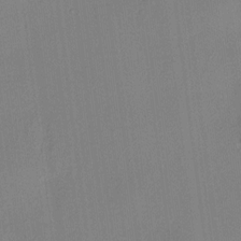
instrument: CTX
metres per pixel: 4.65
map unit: HNhu
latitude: 7.9339
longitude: 12.5385
